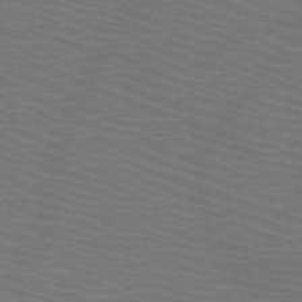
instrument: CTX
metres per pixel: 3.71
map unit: HNb
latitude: -48.7463
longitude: -45.8205
